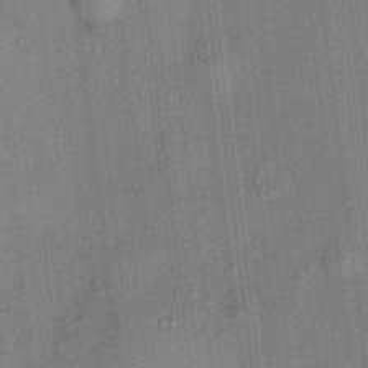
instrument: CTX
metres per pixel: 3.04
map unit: HNhu
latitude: 12.4223
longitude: 9.6911
